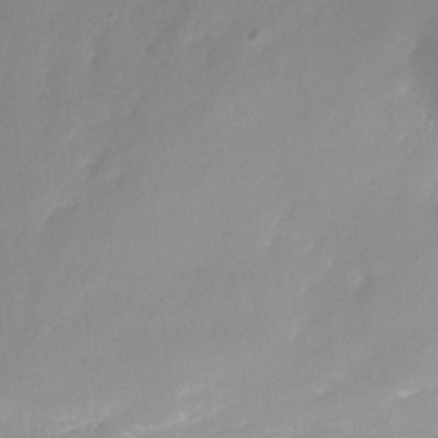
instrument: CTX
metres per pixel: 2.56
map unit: Nhu
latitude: -12.6330
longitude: -66.9891
